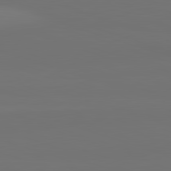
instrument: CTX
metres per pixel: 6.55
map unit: lApd
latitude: 82.5356
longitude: 144.1039
